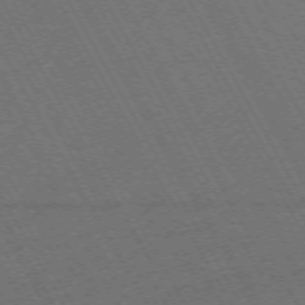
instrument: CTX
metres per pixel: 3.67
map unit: Hpe
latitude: -72.7463
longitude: 11.2754
